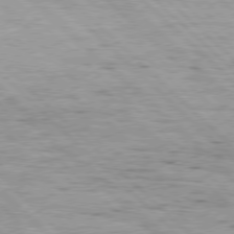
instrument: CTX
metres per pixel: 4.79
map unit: Hpe
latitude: 77.0458
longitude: -127.9906
